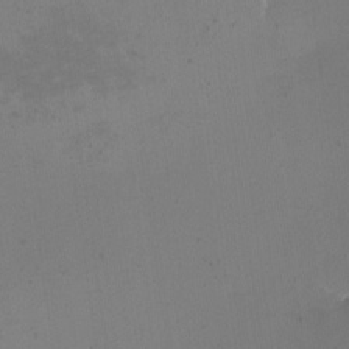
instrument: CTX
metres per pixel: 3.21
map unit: eHh
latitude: -5.0675
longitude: -78.8758
